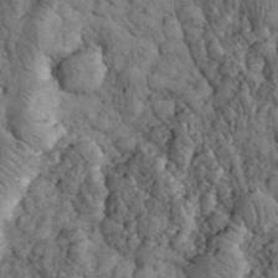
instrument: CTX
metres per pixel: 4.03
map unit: eHh
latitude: 33.1214
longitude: -67.0647
